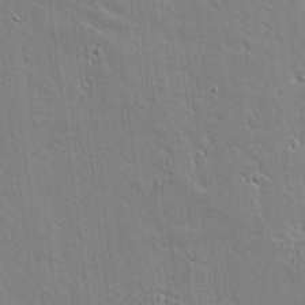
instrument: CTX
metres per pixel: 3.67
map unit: lAvf
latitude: 16.5357
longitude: -127.8772
